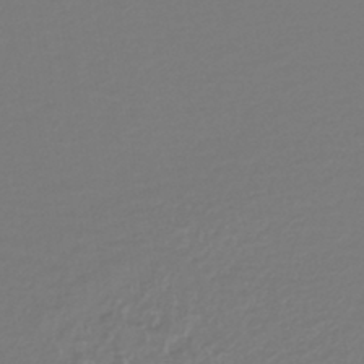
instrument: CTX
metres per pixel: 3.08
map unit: lHb
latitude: -42.8974
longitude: 77.3699
